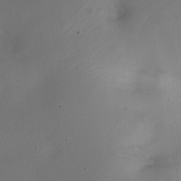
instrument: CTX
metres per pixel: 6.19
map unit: Nhe
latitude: -19.3888
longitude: 144.7652
